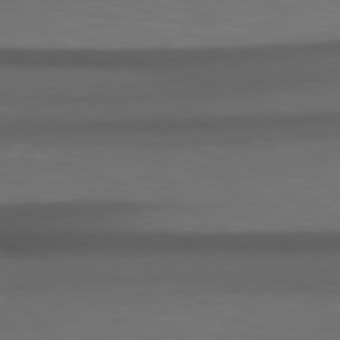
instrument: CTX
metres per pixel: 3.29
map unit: Hpe
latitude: 78.2712
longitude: -161.0647
